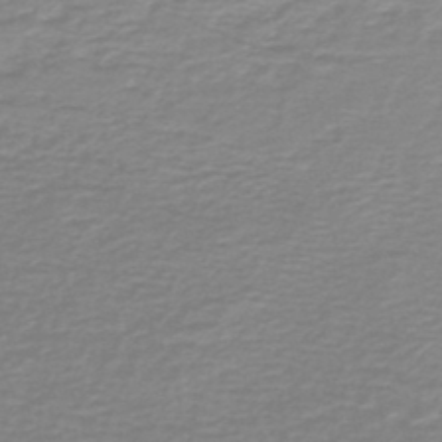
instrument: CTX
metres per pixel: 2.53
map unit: lHb
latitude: -44.2740
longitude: 55.7856
